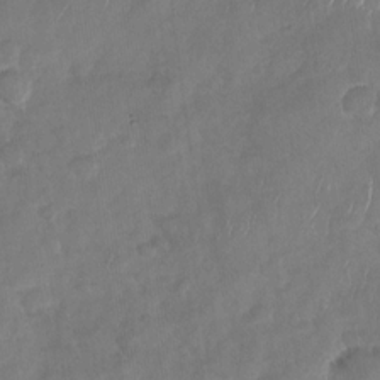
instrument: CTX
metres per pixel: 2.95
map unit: Nhu
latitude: -29.9367
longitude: -62.3656
